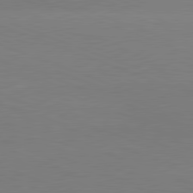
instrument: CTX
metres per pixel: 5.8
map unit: lApd
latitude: 81.2159
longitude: -131.8017
